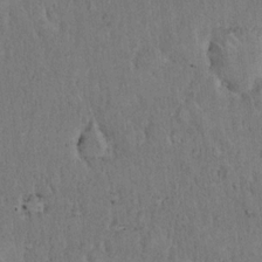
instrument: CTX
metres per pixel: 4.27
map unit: eHh
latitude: 18.2522
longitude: -62.0444
